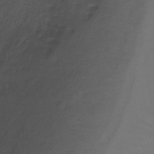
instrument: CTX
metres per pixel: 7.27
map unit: Ht
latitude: -10.8786
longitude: -39.0080
